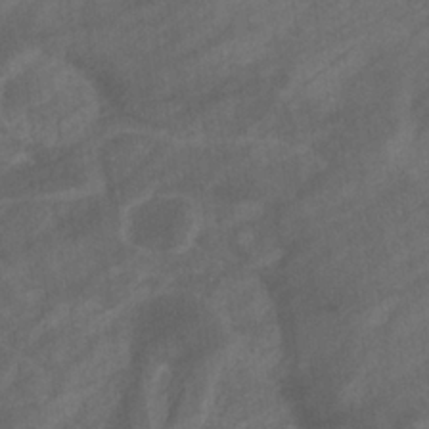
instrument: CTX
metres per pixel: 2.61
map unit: eHb
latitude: -32.8219
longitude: 71.6911
